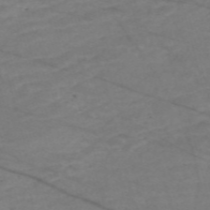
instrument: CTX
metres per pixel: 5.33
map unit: Nve
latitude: -58.6707
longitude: 61.1431
